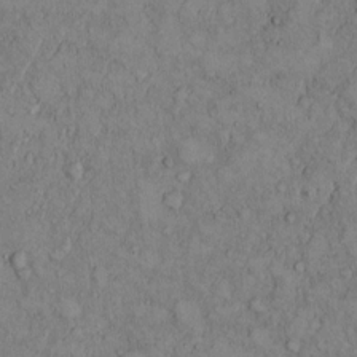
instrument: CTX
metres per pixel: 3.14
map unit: Hto
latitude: 9.2159
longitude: -59.5938
